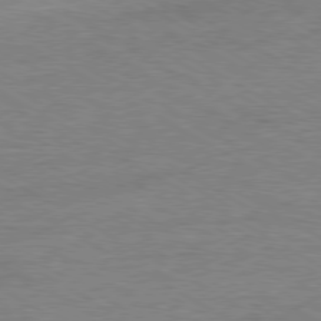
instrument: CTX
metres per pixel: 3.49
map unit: Ap
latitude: -80.1606
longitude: -86.6112
